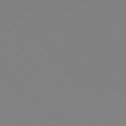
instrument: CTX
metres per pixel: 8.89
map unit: Hpe
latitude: 78.3279
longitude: -134.1955
